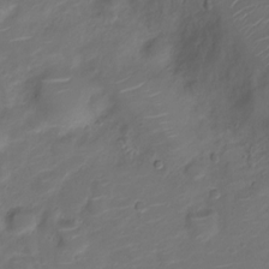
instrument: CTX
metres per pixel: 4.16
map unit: Nve
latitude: -20.1983
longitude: 104.9919
